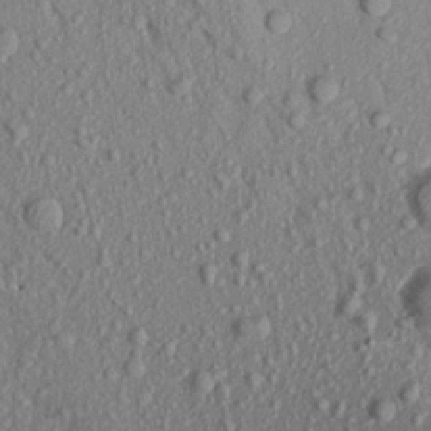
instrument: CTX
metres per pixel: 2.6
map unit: Aa
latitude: 18.4034
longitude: -147.4238
